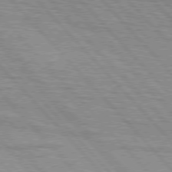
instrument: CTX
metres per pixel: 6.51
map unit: lApd
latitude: 76.4790
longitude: -72.7625
